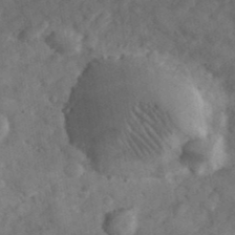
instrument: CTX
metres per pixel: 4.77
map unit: eHh
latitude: 37.5371
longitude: -67.8583
